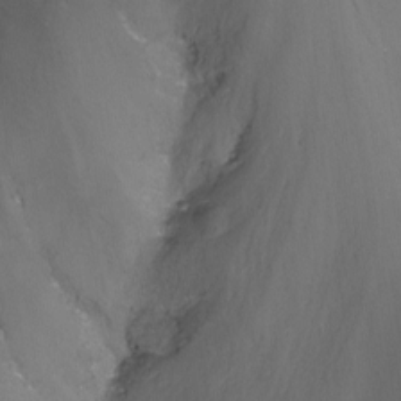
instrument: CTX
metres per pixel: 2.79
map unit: Nhu
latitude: -13.7289
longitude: -65.9151
